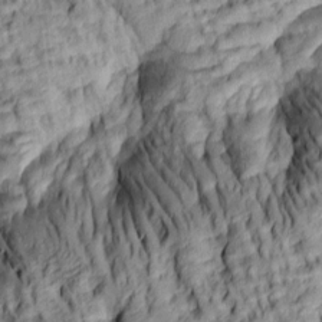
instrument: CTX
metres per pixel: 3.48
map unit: lAa
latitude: 5.6883
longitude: -115.8961
